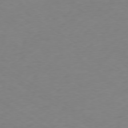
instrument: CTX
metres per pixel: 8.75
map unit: Ap
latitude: -78.4629
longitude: -58.0822
